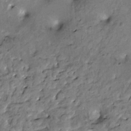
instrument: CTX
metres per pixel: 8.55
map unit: HNhu
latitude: 2.7435
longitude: 8.9731
